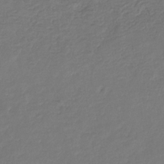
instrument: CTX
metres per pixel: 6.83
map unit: eHb
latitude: -31.4265
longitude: 73.1431
